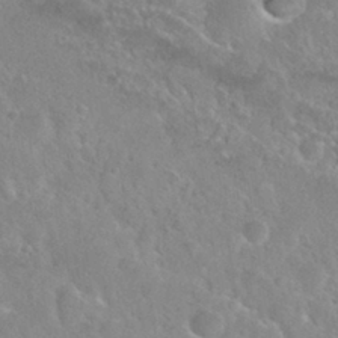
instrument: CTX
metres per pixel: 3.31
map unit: Nhu
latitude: 29.7827
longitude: -52.8002
